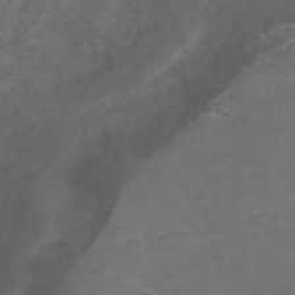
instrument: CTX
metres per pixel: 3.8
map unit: ANa
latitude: 42.3467
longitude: 27.8611
